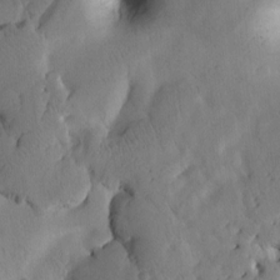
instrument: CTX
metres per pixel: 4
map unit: Htu
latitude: 1.8583
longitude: 176.1228
